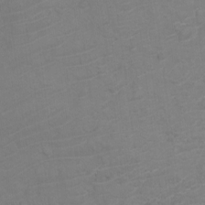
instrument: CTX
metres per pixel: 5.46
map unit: Nve
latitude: -18.8408
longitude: 106.5196
